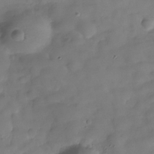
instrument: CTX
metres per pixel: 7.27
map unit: Hve
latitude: -30.3873
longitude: 94.9541
